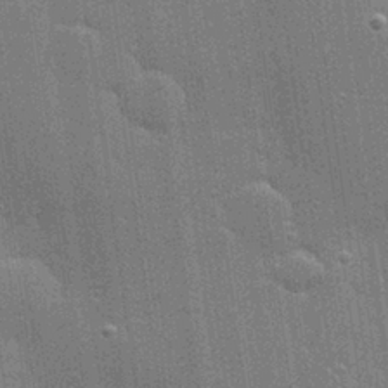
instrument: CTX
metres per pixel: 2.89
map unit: Hve
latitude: 28.6112
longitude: -93.0080
